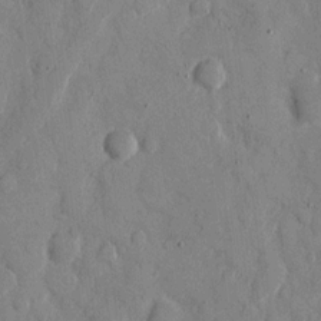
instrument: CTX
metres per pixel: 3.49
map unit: eHh
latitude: 10.6113
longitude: -67.3670
